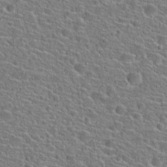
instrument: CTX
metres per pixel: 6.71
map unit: Hto
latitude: 23.6316
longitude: -44.8758
